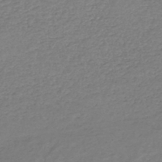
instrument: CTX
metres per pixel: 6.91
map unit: HNhu
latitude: -47.2187
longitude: 28.2362
